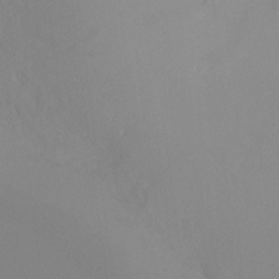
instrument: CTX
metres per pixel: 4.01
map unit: Ht
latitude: -8.4062
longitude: -33.1025
